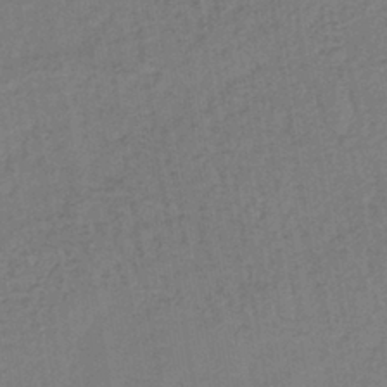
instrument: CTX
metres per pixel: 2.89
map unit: lHb
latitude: -38.8786
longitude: 63.4265
